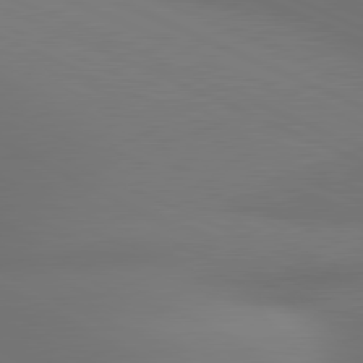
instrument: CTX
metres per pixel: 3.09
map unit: lApd
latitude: 81.1403
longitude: 136.5762
